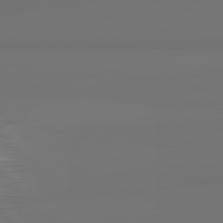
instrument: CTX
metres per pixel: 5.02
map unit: lApd
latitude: 82.1011
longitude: 163.1998
